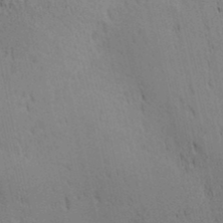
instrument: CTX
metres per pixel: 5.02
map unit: lAa
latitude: 11.8017
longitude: -107.9717
